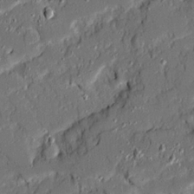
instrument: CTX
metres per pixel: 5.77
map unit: Ave
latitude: 19.9150
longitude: -128.3089
